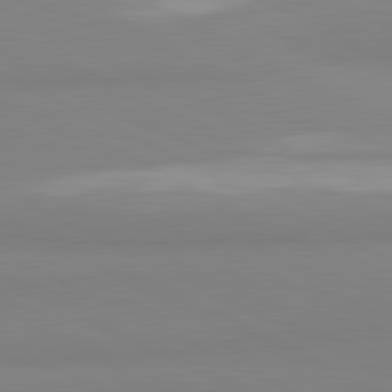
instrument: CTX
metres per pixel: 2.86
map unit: lApd
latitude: 81.2348
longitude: 179.6722
